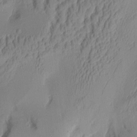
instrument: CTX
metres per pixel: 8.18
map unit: Aa
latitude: 7.8394
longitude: -127.9150
